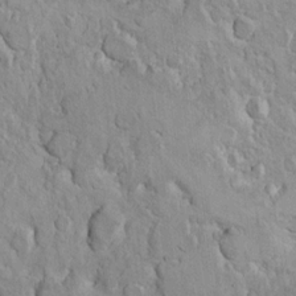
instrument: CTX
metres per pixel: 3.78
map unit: Ht
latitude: 11.8772
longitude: -31.5749
